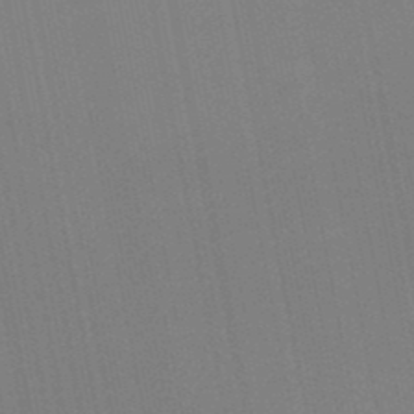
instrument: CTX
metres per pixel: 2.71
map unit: HNb
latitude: -48.0661
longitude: 59.3320
